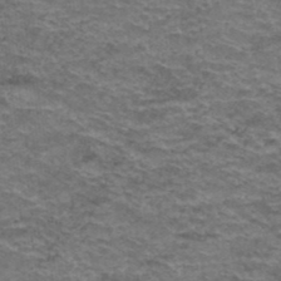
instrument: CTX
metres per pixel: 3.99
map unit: Hto
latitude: 38.2522
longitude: -41.6315
